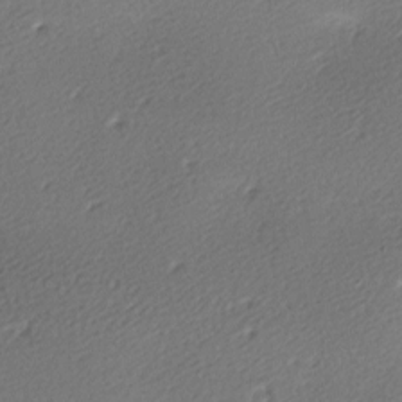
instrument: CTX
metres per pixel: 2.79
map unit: lAa
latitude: -9.2565
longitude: -127.2915
